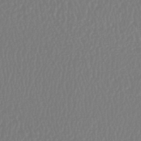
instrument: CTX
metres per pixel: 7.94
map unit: HNhu
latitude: -46.8219
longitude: 104.0850
